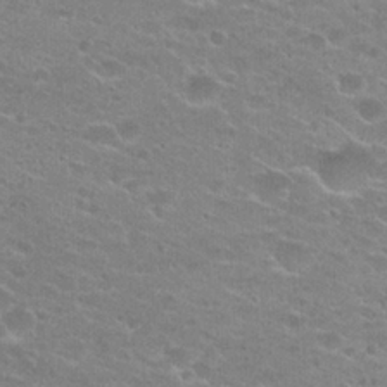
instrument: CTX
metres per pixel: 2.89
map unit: Hto
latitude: 23.0836
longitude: -43.5938
